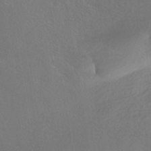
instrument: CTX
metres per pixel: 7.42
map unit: HNhu
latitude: -40.7085
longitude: 97.5966
